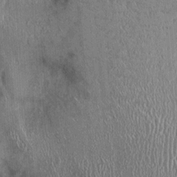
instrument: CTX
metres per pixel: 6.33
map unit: Ht
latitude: -0.6519
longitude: -13.4616
